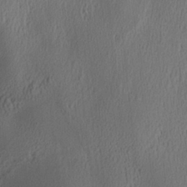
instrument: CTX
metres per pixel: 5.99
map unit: Aa
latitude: 29.5371
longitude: -136.2145
